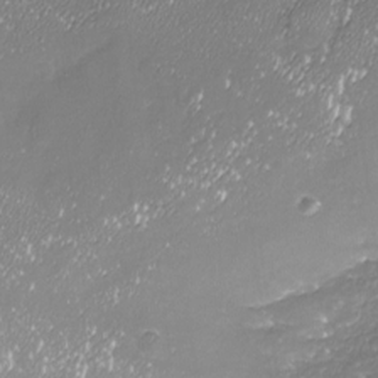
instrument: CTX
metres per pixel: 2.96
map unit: Nhu
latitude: -18.4440
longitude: -58.0444
